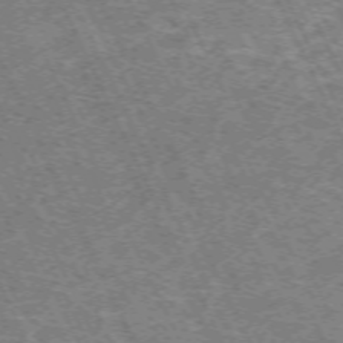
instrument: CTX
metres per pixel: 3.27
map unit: Hpe
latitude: -71.1242
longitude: 11.1620
